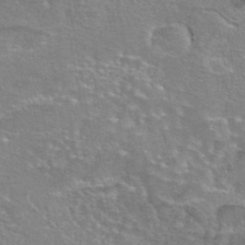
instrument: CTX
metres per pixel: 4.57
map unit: eAb
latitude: 45.1592
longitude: 106.6708
